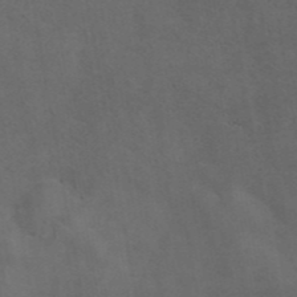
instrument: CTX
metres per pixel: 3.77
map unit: ANa
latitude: 42.6868
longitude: 14.2551
